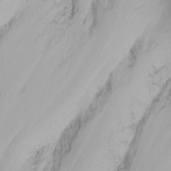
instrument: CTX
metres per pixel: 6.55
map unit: Nhu
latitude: -6.3684
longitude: -89.6127
